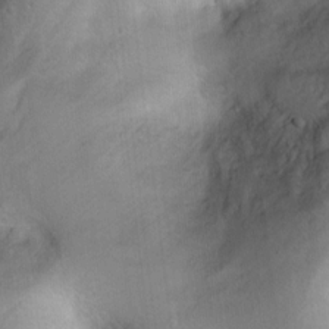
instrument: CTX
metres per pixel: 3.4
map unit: Ht
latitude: 7.1025
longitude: -30.1200
